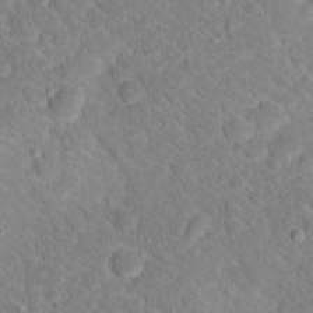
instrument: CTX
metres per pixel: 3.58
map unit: Hto
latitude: 18.5923
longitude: -33.2915
